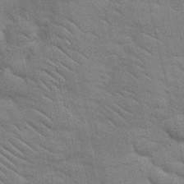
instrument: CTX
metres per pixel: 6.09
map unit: Nhu
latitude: 24.0444
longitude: -73.2348
